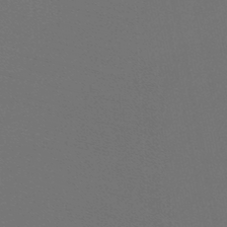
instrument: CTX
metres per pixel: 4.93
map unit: lHb
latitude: -47.3509
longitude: 64.3118
